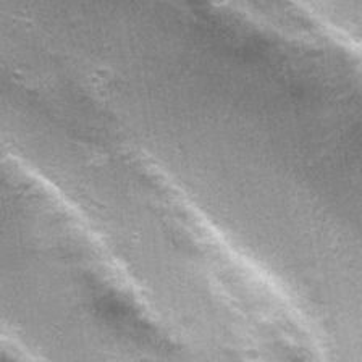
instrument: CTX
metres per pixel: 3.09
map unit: Nhu
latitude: 1.9906
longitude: -17.2914
